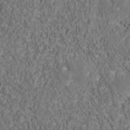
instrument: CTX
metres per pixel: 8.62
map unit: Nhu
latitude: -39.5777
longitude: -84.4412
